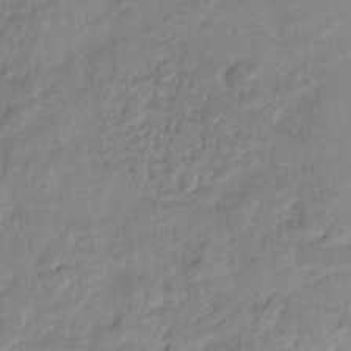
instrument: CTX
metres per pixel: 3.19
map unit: Ht
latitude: -9.5021
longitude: -39.3293
